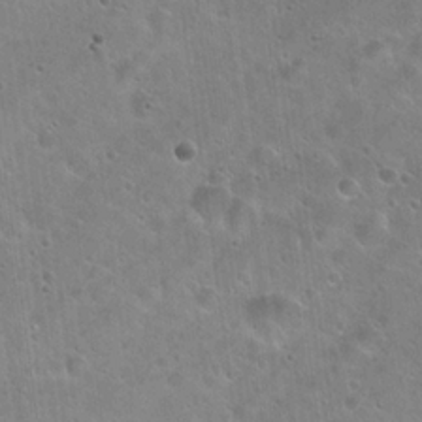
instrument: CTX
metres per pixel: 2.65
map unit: Hto
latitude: 21.8961
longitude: -53.8206
